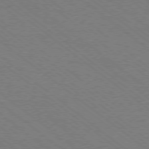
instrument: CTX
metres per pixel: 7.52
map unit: Ap
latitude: -78.8975
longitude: -83.7827
